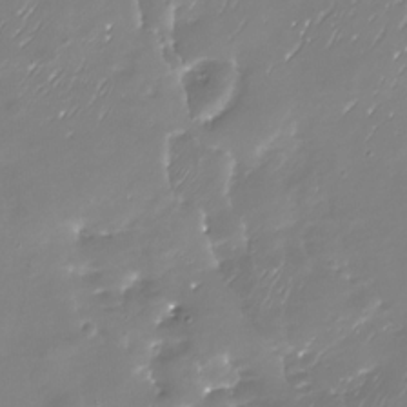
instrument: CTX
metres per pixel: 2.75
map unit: Nhu
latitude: -29.7856
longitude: -77.7260
